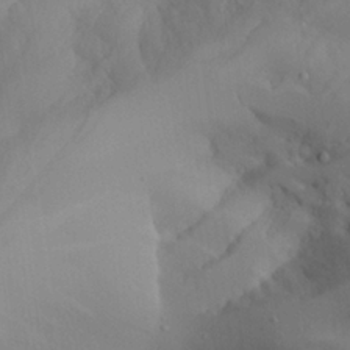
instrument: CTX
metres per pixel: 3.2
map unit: Aa
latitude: 25.0836
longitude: -128.1011
